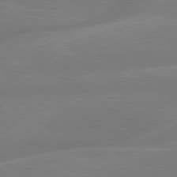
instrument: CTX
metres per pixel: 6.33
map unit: lApd
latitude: 79.3860
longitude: -142.7246
